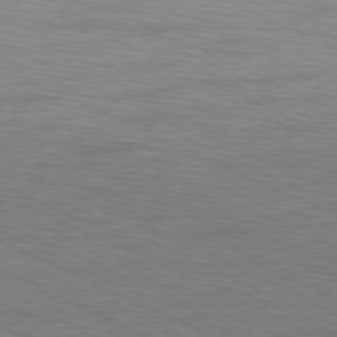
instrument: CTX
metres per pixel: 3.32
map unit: Hpe
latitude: -81.6911
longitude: 14.6519
